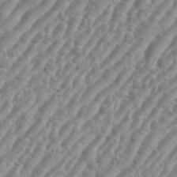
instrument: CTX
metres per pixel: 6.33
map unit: eHh
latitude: 36.3467
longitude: -134.7057
